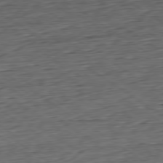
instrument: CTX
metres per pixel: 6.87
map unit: Hpe
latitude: -79.5588
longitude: 11.5966
